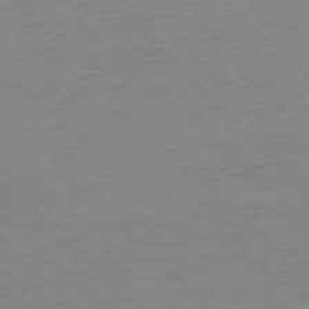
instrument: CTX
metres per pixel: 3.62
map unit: Ap
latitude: -76.6896
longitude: -85.1025
